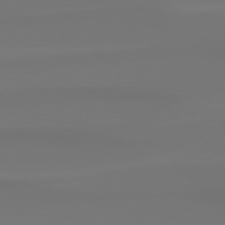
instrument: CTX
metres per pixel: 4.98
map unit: Hpe
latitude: 76.5168
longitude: -132.0444
